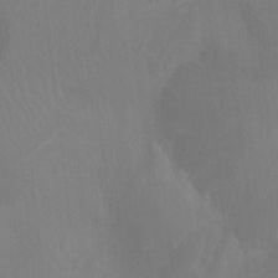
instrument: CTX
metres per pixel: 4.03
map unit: Ht
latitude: -3.8422
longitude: -17.6127
